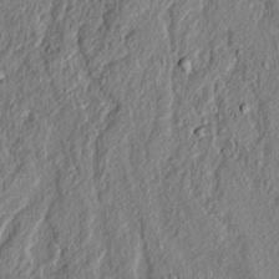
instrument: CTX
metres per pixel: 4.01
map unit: lAvf
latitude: 7.0080
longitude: 166.6141
